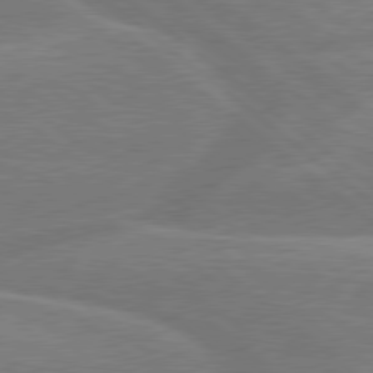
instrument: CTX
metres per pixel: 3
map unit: Hpe
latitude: 78.9892
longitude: -152.8569
